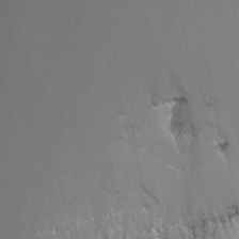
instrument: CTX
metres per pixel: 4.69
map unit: HNhu
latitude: 0.5923
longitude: -3.8961
